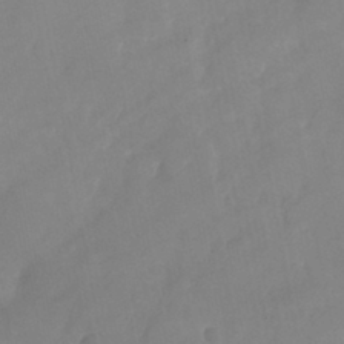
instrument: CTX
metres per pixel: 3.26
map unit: Nhu
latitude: -25.8233
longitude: -69.9150
